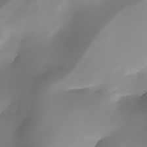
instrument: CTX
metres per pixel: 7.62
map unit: Nhe
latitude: -34.7841
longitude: -144.6490
